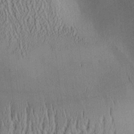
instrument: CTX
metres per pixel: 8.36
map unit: Aa
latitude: 25.9906
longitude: -134.7624
